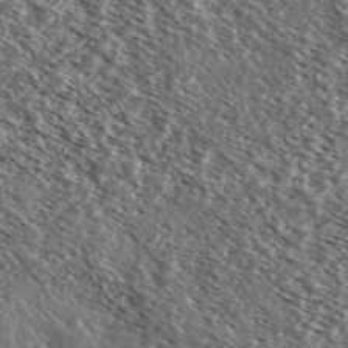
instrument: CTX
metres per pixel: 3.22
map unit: Ave
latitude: 37.7450
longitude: -109.1025
